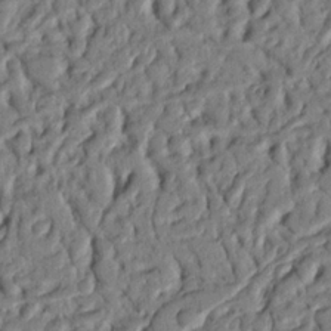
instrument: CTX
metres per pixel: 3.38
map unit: Nhu
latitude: 20.2523
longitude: -78.2145
